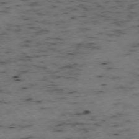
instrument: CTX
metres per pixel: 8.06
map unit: Ap
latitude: -76.1606
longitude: -60.8947
